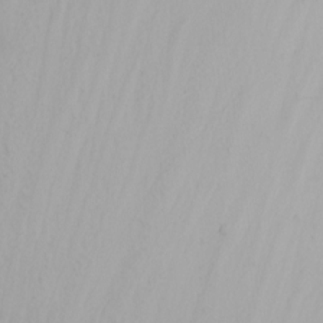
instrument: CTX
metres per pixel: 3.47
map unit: Nhu
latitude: -4.6140
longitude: -83.5749
